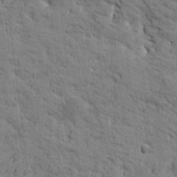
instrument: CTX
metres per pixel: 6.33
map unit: Htu
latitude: -2.5195
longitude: 175.0297
